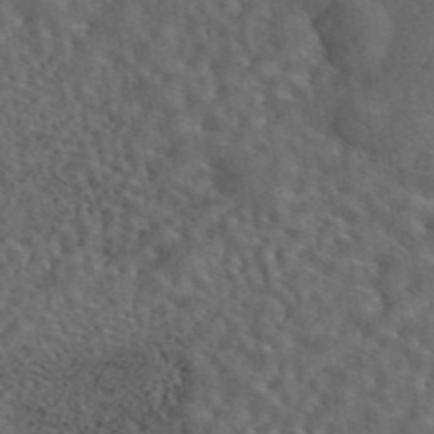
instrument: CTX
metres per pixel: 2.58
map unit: eAb
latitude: 43.9528
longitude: 110.6896
